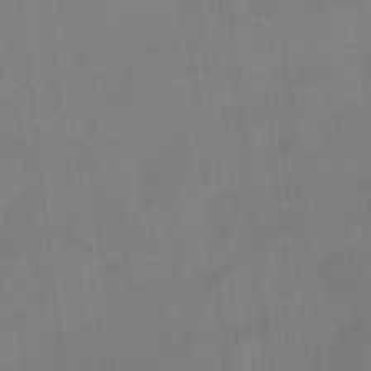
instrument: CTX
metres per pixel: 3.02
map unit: Htu
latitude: -14.6141
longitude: -46.3090
